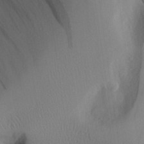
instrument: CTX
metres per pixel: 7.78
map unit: Aa
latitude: 25.6693
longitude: -132.4790
